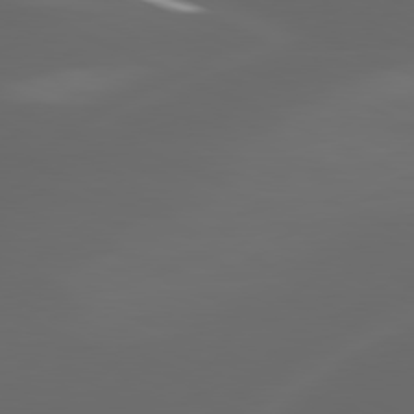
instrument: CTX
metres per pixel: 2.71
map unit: lApd
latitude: 80.1767
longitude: -117.6127
